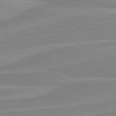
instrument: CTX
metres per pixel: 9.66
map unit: lApd
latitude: 80.6113
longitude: 170.5196
